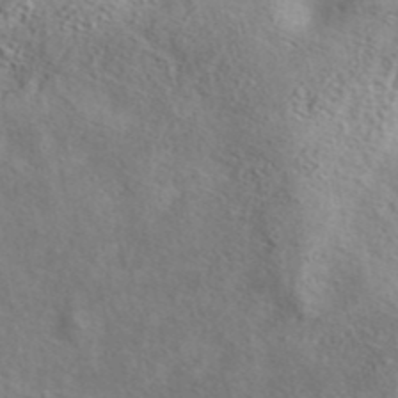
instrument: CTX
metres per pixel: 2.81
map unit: eAb
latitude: 41.0458
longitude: 104.6896
